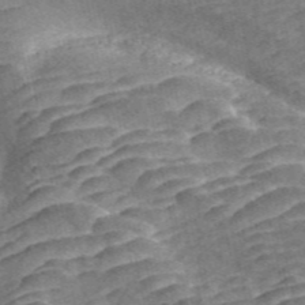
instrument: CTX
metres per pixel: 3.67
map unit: ANa
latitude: 46.8002
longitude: 50.0850
